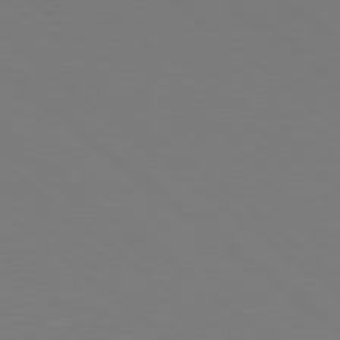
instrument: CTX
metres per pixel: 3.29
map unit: Hpe
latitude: 78.8947
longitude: -165.5560
